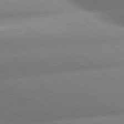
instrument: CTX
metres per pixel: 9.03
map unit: lApd
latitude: 80.5357
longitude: -160.6490
